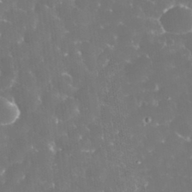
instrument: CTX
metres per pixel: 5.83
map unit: eHh
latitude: 33.6127
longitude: -63.1403
